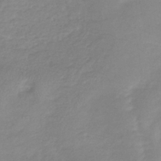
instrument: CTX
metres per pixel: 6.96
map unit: lHb
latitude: -40.6896
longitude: 72.0094
